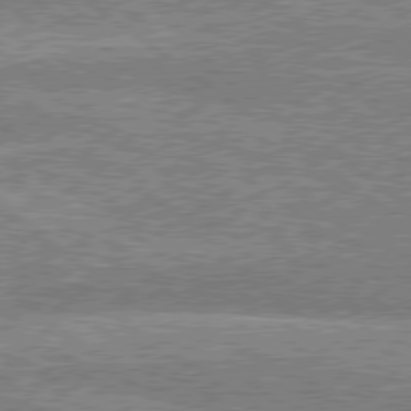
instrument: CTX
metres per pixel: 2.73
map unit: Hpe
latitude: 78.7435
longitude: -159.5560
